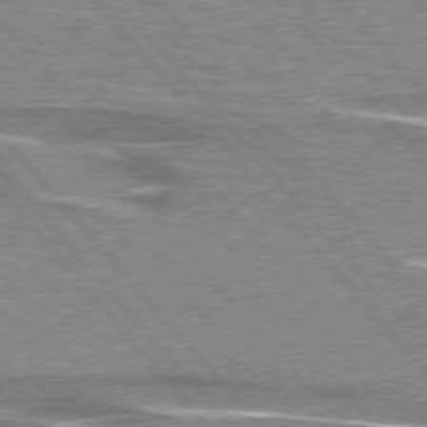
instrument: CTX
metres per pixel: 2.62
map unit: lApd
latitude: 76.0255
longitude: -80.6113
